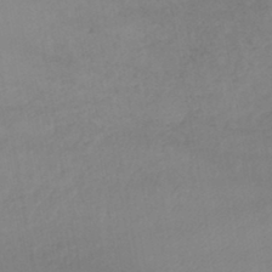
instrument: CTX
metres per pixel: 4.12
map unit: lHb
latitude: -41.9178
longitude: 66.8597
